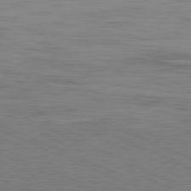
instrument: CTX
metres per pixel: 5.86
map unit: Hpe
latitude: -81.8234
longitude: 15.4455
